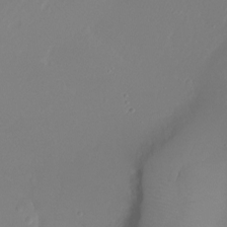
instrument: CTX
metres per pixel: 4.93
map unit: Ht
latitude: -16.8219
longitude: -43.8583
